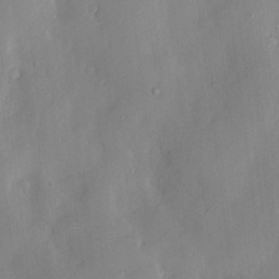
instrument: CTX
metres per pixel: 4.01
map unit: Htu
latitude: -8.5763
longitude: 176.2173
